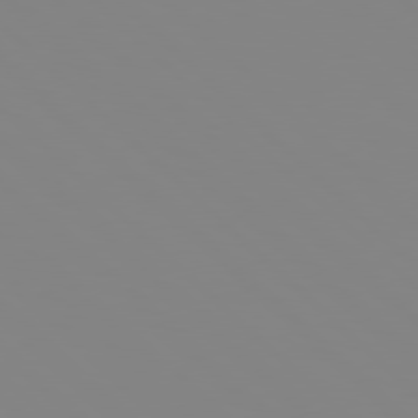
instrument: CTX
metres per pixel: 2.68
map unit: Hpe
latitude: 78.2901
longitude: 179.1431
